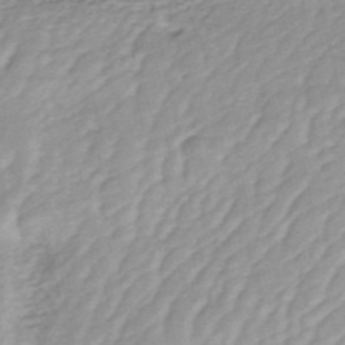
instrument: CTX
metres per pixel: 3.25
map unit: ANa
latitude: -44.6519
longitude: 104.5762
